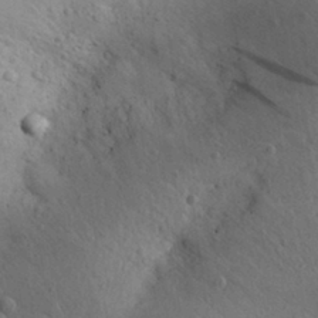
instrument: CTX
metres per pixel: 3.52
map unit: Aa
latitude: 30.0633
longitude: -144.8569
